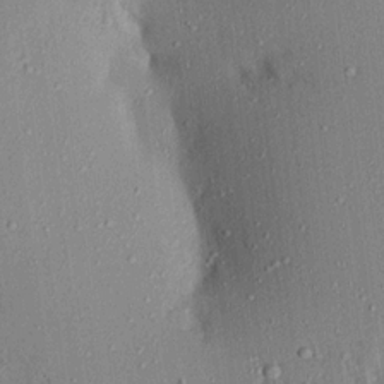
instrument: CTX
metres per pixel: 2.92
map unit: Aa
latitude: 16.6491
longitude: -148.5357
